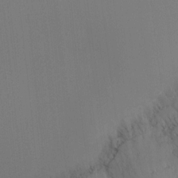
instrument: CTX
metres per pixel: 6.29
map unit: Ht
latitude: -8.9542
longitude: -30.9703
